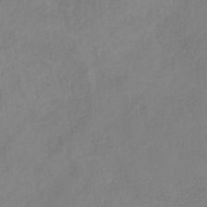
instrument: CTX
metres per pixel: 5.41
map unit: HNb
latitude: -31.8233
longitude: 58.7274
